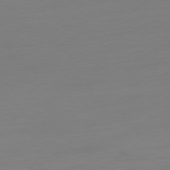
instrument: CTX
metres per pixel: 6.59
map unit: Ap
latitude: -78.4818
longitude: -66.3089
